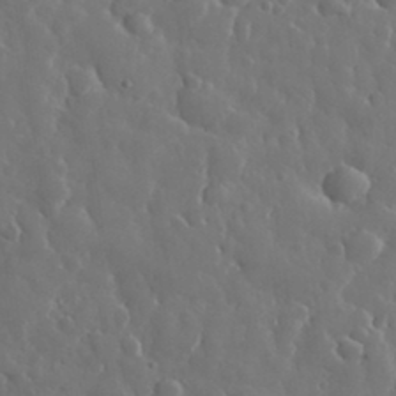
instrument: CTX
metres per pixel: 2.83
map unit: eHh
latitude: 33.9906
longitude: -57.8394
